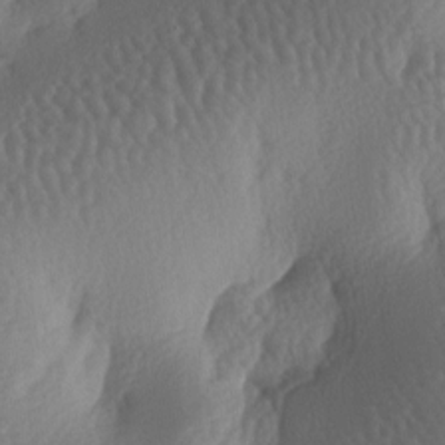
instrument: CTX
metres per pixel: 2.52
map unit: lAa
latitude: -7.1620
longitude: -128.4034
